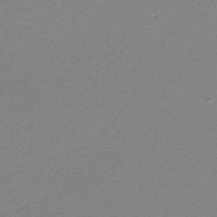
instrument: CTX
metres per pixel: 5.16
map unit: lHb
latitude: -47.6344
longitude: 67.7478
